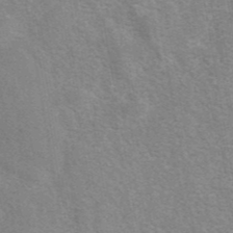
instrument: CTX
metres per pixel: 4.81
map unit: eAb
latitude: 41.5560
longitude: 106.7086
